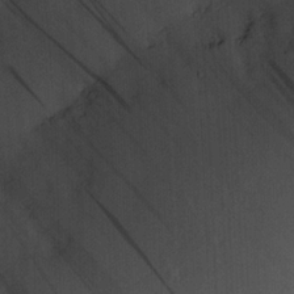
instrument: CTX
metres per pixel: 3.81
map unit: HNhu
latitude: 13.2537
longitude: 11.2376
